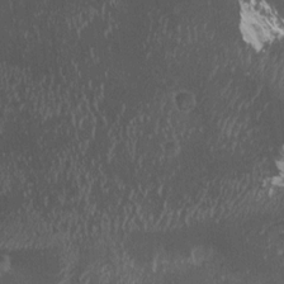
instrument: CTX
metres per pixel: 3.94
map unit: HNhu
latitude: 2.5545
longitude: 3.7099
